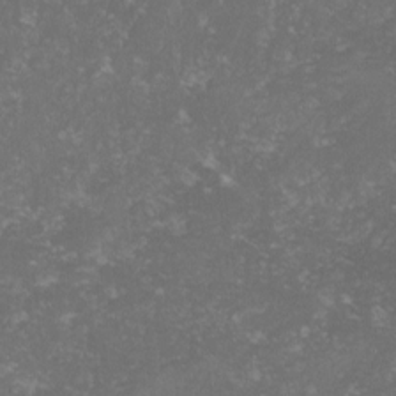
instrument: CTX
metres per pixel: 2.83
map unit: lHvf
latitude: -14.2551
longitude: -99.1403
